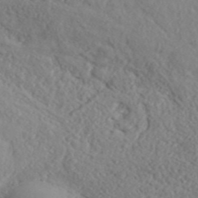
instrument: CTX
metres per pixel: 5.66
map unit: ANa
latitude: 44.6112
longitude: 44.7652
